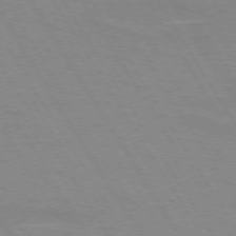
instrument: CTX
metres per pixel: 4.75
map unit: lApd
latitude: 73.2348
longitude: -56.0444
